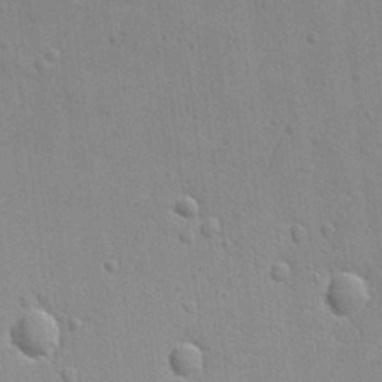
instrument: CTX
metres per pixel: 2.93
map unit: lAvf
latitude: -9.2565
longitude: -120.4601
